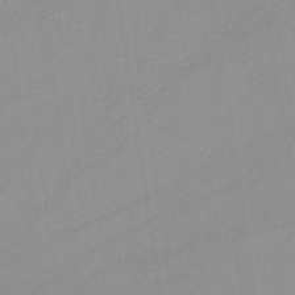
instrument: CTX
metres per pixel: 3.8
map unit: lHb
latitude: -44.9920
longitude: 66.4062
